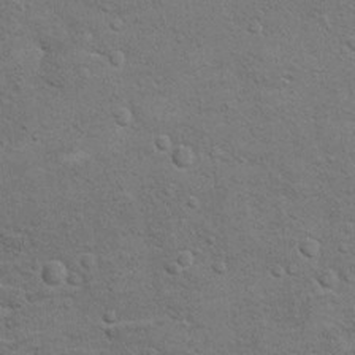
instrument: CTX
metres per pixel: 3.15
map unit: Hto
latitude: 10.6680
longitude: -37.0080
